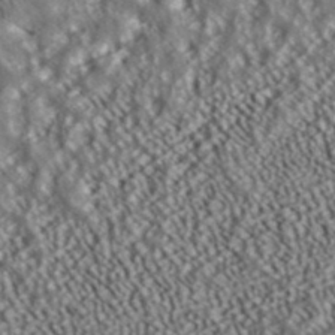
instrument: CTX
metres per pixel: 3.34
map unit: ANa
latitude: 39.4804
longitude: 30.2172
